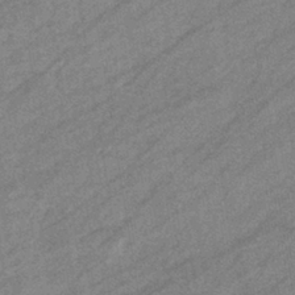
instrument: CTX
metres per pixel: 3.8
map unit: eHb
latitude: -39.7100
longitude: 81.7289
